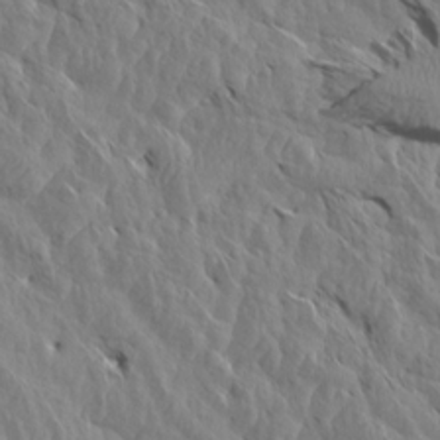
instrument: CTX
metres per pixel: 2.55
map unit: Aa
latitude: 14.9514
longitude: -141.8205
